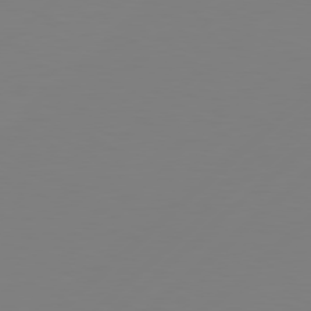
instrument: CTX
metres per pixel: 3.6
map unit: Hpe
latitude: 78.4412
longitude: 173.3509
